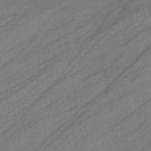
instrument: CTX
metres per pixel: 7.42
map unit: eHb
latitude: -40.6707
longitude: 83.1809
